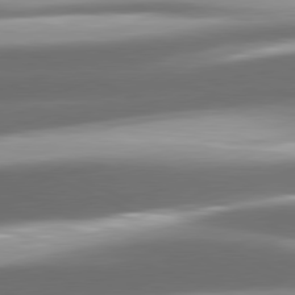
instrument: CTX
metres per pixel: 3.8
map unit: lApd
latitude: 81.3104
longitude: -143.9906
